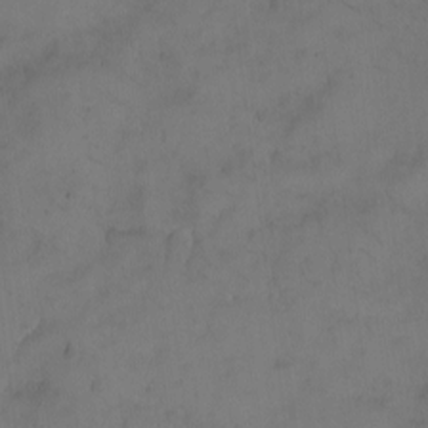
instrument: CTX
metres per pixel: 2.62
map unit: eHh
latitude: -9.1053
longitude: -65.7827
